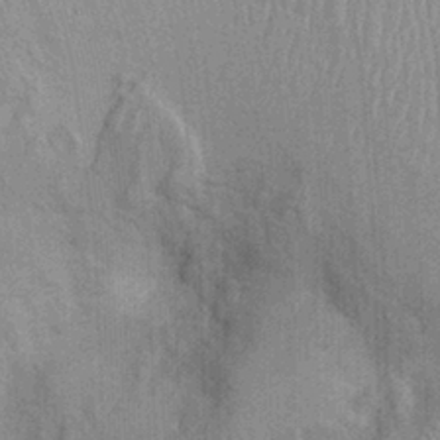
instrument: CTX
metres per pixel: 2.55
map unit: Ht
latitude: -2.7841
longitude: -15.3671
